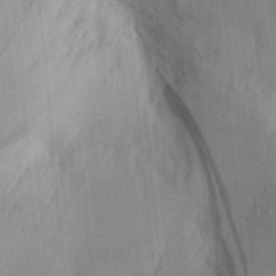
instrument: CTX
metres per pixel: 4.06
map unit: Aa
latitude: 30.2334
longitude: -142.7813
